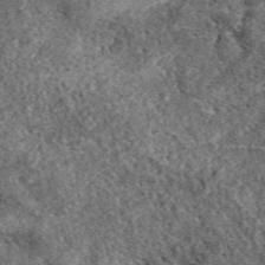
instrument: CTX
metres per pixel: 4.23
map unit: eAb
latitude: 38.5168
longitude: 110.2173
